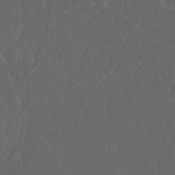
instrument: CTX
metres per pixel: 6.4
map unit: Nhu
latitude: 22.8002
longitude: -65.0269
